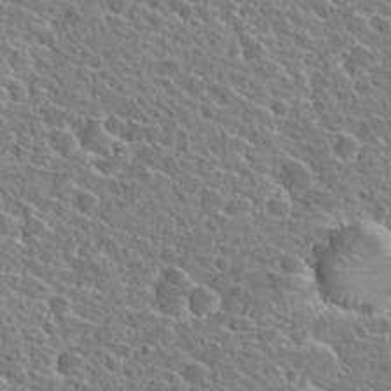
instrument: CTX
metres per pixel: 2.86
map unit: Hto
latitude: 24.3278
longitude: -45.4804
